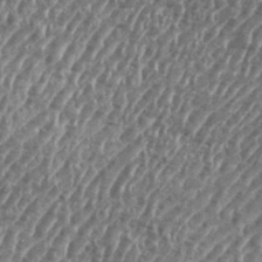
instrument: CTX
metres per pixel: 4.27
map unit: eHh
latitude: 35.6882
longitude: -134.7624
